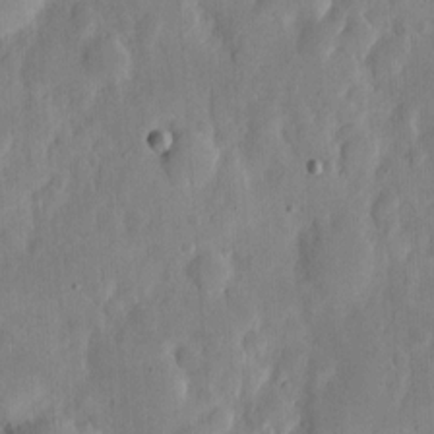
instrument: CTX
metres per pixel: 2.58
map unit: eHh
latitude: 5.8772
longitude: -70.6112
